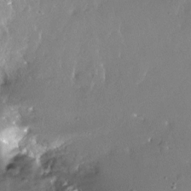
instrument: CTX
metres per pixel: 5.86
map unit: Nhe
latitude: -27.8422
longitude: -110.0822
